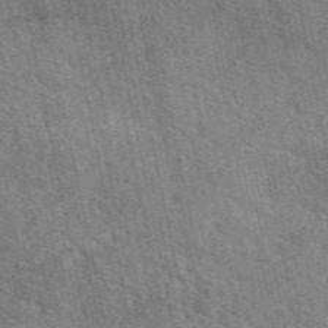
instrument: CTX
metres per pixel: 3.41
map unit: eAb
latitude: 50.8947
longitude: 113.3321
